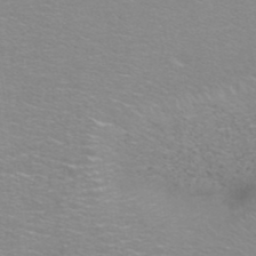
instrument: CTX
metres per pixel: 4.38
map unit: ANa
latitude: 39.7450
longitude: 22.9920
